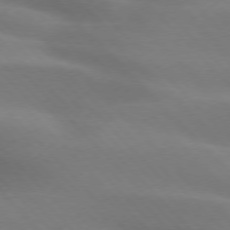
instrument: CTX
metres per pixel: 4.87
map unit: lApd
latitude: 75.3104
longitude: -61.8016
